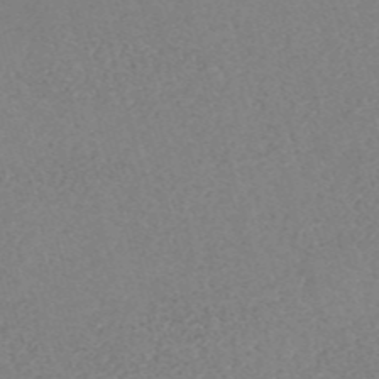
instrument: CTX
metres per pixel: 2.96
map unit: eHh
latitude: -55.0864
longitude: -89.0648
